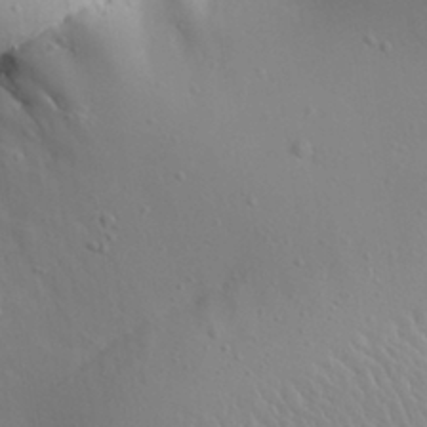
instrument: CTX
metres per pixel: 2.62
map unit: Aa
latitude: 31.9339
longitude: -143.5560
